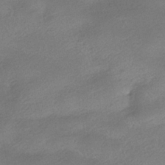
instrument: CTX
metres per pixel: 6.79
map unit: HNhu
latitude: -39.8800
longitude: 95.0864
